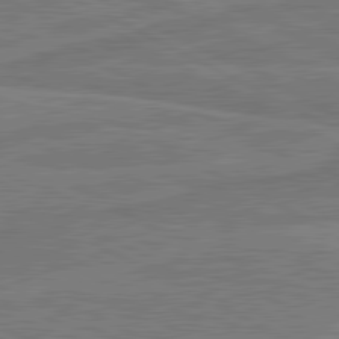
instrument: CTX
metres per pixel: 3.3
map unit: lApd
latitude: 81.0836
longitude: 168.2172
